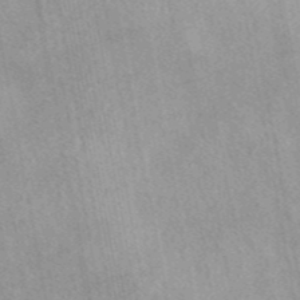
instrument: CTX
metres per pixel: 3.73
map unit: eAb
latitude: 44.1766
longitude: 108.9353
